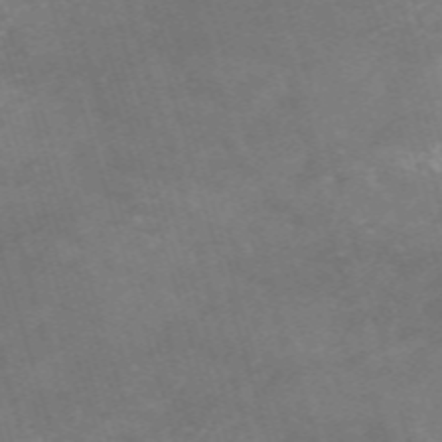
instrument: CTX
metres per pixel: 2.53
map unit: HNb
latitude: -54.3684
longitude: -37.0837
